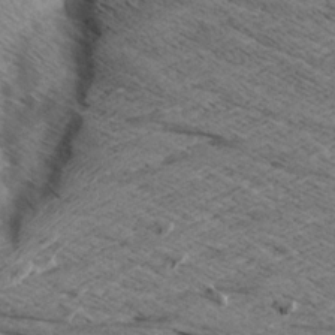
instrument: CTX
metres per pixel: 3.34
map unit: Aa
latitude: 8.5735
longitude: -139.0080
